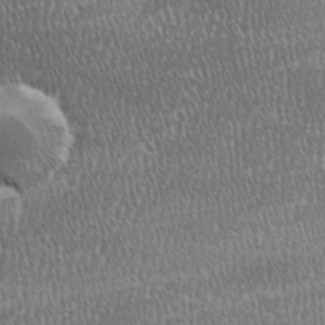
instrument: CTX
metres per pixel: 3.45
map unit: Ave
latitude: -0.7653
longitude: -114.7057
